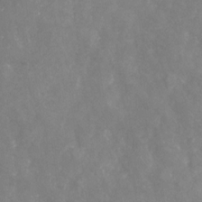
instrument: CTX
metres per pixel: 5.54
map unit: Nhu
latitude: -24.6518
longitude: -57.2914
